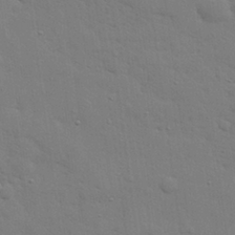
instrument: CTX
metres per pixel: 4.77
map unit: eHh
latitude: 28.5546
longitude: -75.1781
